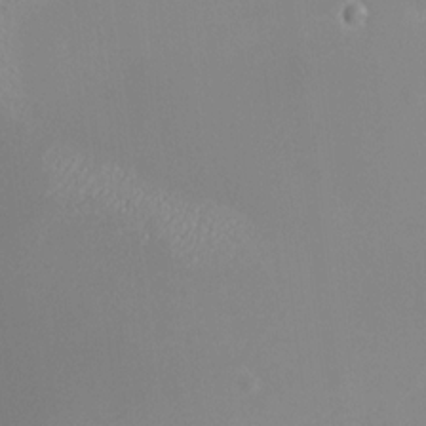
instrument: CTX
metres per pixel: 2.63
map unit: HNhu
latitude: 11.6883
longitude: 11.4266
